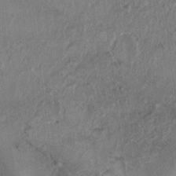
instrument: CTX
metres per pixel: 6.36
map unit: Nhu
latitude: 6.5735
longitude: -20.3467
